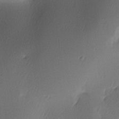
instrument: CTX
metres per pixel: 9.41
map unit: lAa
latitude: -6.4062
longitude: -123.6316
